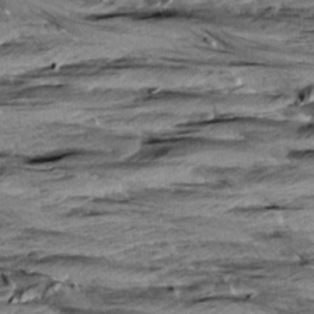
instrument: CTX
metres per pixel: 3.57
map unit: Aa
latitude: 8.8380
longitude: -138.7624
